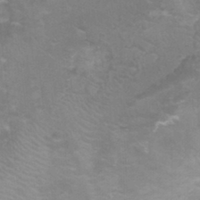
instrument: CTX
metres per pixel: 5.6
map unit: Nhu
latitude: -0.8030
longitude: -16.8947
